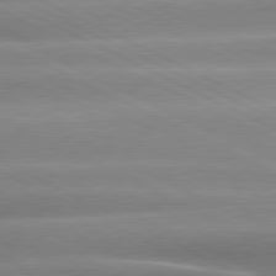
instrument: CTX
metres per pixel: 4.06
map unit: lApd
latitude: 80.4979
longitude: -136.6680
